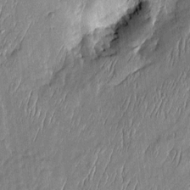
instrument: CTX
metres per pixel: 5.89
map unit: Htu
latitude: -6.3306
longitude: 175.3887
